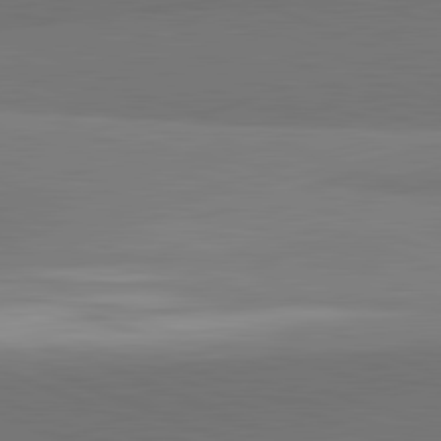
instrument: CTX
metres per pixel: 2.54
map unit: lApd
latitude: 82.0444
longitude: 150.1417
